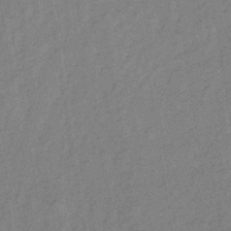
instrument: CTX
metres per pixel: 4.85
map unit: lHb
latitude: -35.3699
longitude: 71.0487
